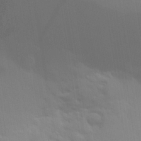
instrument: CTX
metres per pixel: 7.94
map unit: Aa
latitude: 28.9891
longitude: -135.1403
